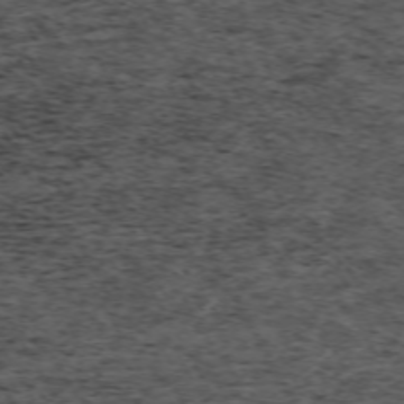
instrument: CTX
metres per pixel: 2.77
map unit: Hpe
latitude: -70.4251
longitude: 17.0298
